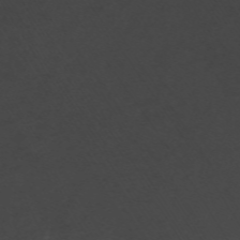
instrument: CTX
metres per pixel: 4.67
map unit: ANa
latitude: -44.8597
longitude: 105.0864
